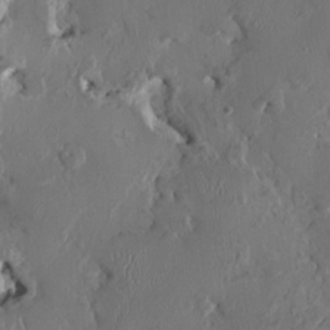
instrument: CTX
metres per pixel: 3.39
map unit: HNhu
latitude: 1.6694
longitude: -4.5924
